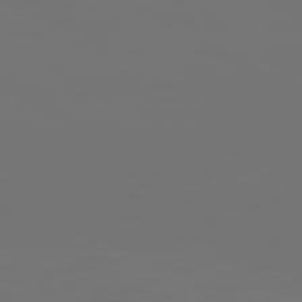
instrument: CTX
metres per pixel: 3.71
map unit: Hpe
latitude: 76.9136
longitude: -135.0080
